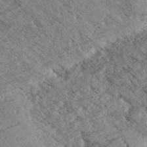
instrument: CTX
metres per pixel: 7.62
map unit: eHh
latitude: 35.5560
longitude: -139.6694
